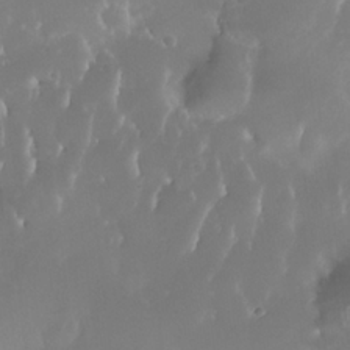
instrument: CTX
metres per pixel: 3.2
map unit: Nhe
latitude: -35.8044
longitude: -131.2915
